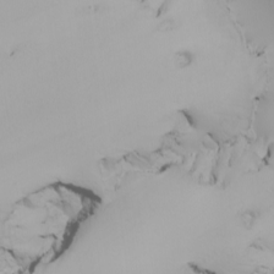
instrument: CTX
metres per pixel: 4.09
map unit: Nhu
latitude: -6.7274
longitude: -96.2145
